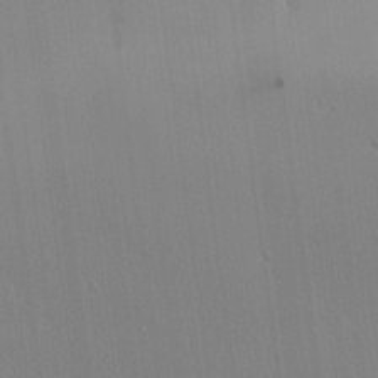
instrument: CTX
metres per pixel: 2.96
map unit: lHvf
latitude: 21.2537
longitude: 142.3873
